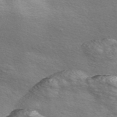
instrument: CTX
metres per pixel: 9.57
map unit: Nve
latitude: -56.8030
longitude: 60.1417
